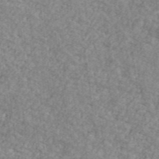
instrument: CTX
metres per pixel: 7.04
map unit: Ave
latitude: 41.5749
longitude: -110.7246
